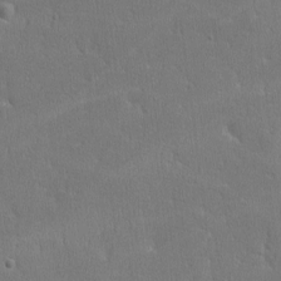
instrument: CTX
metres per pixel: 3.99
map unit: lHvf
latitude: -11.2187
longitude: -101.1025
